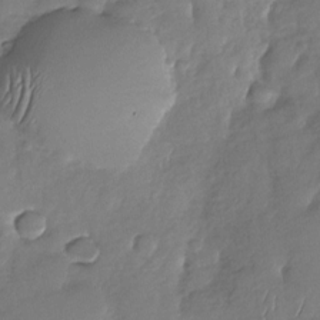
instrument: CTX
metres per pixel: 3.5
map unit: Nhu
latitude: -29.4643
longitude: -60.8947
